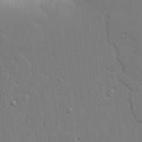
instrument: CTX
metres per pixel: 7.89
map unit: Aa
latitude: 21.0270
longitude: -124.7813
